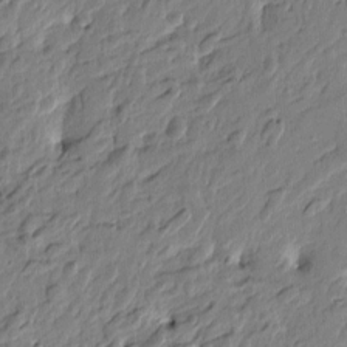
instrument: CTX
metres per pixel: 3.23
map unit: Htu
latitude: -4.5196
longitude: 179.4454
